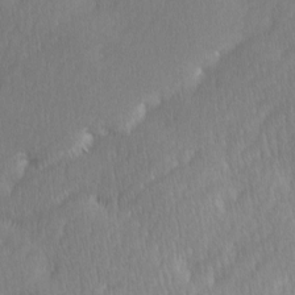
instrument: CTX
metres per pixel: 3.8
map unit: Ave
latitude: -0.7841
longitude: -114.1388
